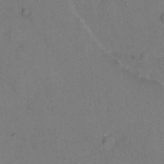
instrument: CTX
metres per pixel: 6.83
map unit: Ht
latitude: 1.4237
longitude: -33.4993
